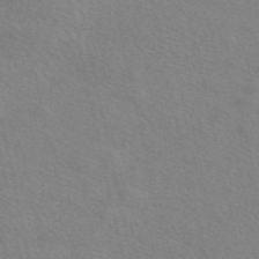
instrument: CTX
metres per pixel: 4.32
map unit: eAb
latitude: 50.1766
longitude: 120.2739
